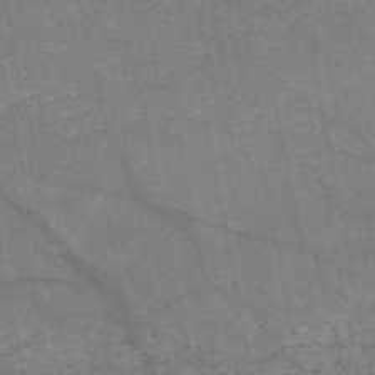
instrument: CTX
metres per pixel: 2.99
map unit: HNb
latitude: -54.9353
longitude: -40.0255
